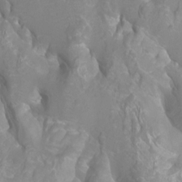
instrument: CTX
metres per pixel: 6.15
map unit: Htu
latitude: -12.6141
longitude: -72.4412
